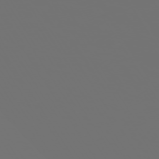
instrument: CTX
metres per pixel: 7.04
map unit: Hpe
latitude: -73.7100
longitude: 5.0864
